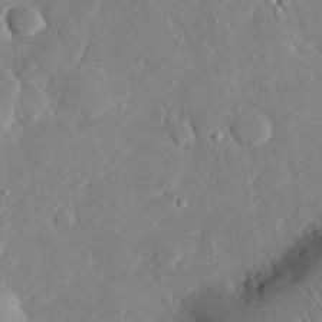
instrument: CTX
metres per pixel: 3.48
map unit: eHh
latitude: 28.3656
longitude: -79.8017
